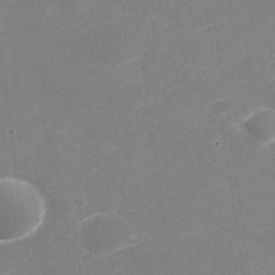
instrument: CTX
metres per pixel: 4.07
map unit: Nhu
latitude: -30.4251
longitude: -72.1011
